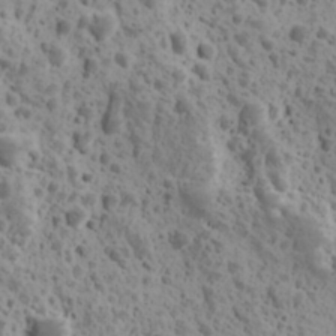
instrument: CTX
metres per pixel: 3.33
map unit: Ave
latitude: 11.1781
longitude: -105.5560
